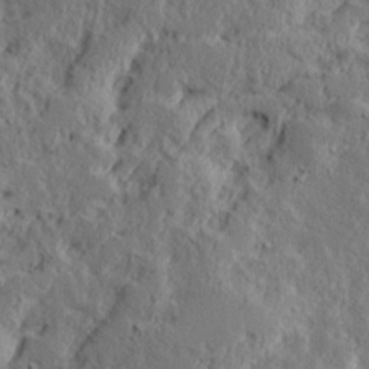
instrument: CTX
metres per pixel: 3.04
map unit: Ave
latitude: 16.0444
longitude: -138.1956
